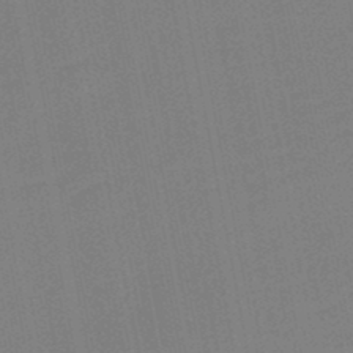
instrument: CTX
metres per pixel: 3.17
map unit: lHb
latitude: -47.2376
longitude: 69.8233
